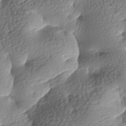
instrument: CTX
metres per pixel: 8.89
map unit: lAa
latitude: -8.3117
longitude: -126.4979
